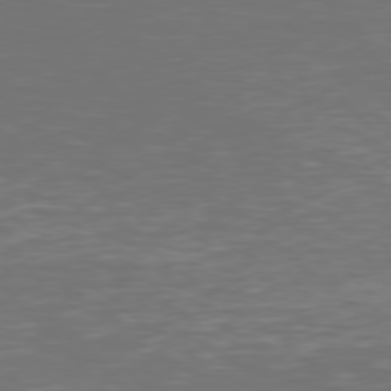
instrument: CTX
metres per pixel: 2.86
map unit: Hpe
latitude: 77.2348
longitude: -170.3845
